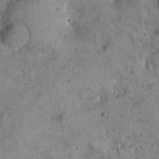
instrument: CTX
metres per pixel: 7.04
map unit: eHh
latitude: 22.0444
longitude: -60.7246
